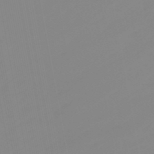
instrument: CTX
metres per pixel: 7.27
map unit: eHb
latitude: -48.3118
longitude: 84.8974
